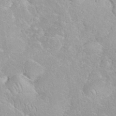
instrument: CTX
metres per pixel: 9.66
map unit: eHh
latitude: 35.8961
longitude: -64.0633
